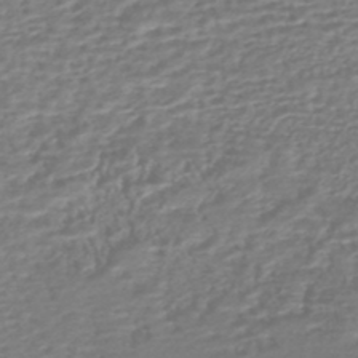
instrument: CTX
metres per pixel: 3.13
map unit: HNhu
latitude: -46.1983
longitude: 99.9367
